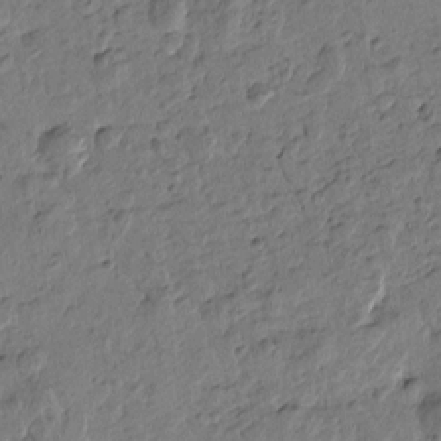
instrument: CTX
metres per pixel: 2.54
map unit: Htu
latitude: -0.5007
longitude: -176.0633
